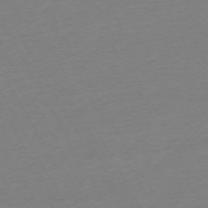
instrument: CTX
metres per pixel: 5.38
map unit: Ap
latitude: -73.8611
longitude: -69.1970
